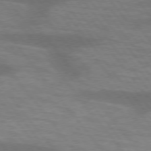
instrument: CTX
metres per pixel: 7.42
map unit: lApd
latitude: 75.0836
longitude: -57.8205
